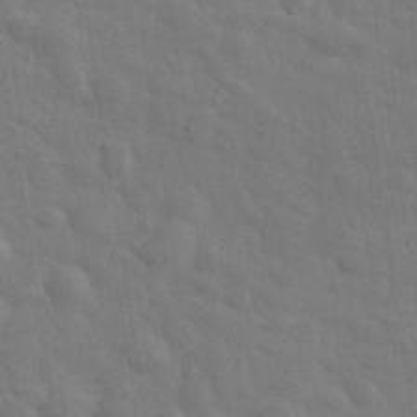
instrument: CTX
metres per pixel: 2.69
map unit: eHh
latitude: 33.1970
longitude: -70.6112
